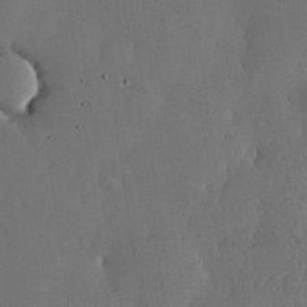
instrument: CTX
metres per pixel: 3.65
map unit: lHvf
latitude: 17.6883
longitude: -114.4223
